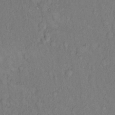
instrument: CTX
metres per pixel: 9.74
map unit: eHh
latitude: 13.7828
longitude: -61.9339
